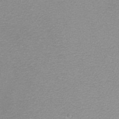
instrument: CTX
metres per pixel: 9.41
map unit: eHh
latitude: -8.1606
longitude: -70.9891
